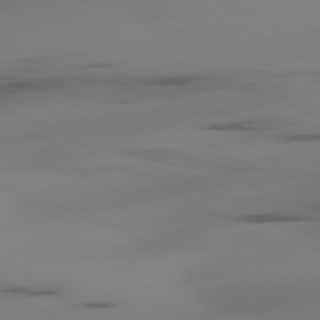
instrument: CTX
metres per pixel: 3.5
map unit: Ap
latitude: -80.3118
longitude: -62.7058
